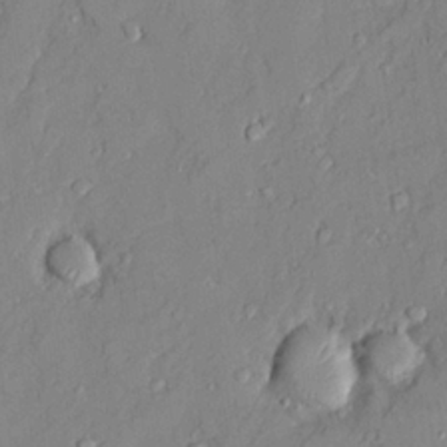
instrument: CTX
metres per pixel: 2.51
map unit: Ave
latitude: 22.2900
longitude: -128.7057
